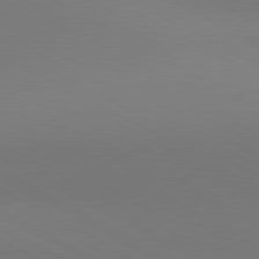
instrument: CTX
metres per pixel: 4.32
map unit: lApd
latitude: 80.8758
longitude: 146.2739
